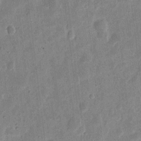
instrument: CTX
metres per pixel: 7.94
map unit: eHh
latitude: 7.7827
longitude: -71.3481
